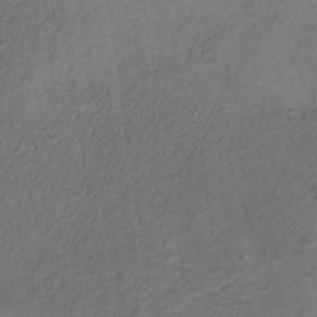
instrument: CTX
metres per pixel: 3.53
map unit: HNb
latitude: -32.0283
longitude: 59.4265
